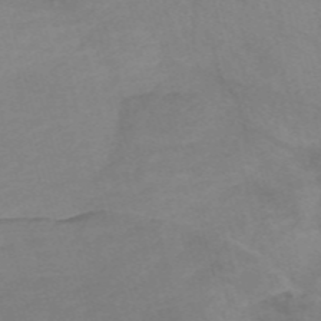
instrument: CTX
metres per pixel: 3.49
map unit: Nve
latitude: -58.5573
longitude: 58.4628
